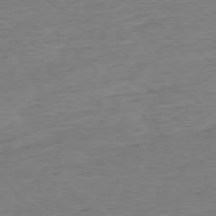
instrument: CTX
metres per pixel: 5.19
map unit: Ap
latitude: -77.1431
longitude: -98.1388
